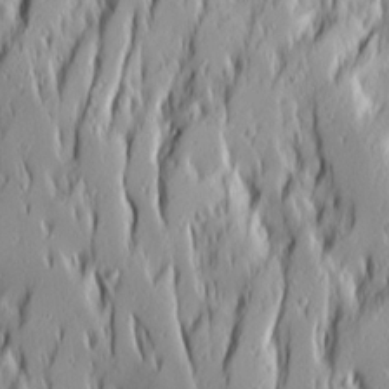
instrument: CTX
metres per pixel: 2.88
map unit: Ave
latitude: 14.2523
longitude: -132.3278
